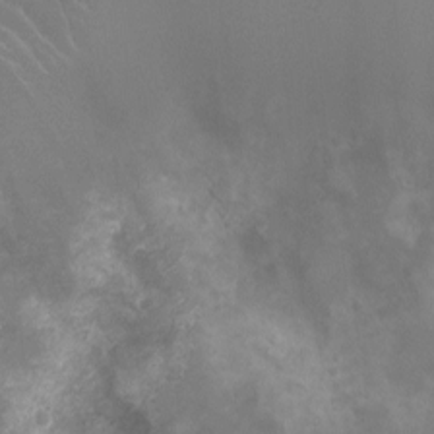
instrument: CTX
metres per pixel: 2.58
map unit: Ht
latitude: -10.8408
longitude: -20.6491
